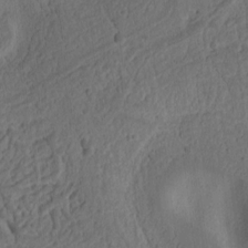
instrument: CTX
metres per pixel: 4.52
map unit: Ht
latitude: 10.5546
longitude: -74.7246
